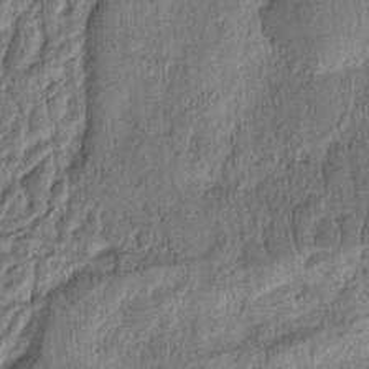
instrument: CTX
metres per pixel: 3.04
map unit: Ht
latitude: 11.3293
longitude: -75.7072
